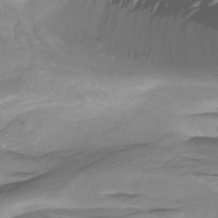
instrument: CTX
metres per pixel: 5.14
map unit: Htu
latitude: -5.0108
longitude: -76.9702
